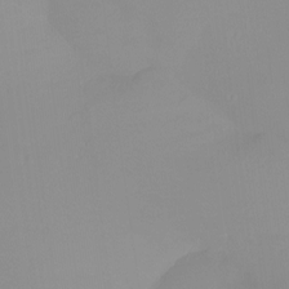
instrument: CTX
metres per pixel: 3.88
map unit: Htu
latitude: -13.2376
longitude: -49.8205
